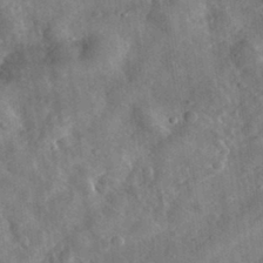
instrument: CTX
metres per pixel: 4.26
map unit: eHh
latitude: 31.4049
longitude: -75.4049
